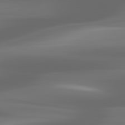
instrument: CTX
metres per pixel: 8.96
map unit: lApd
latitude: 82.8757
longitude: -132.7624
